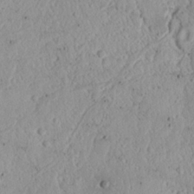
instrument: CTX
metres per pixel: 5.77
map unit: Nhu
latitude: 17.1592
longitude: -74.1767
